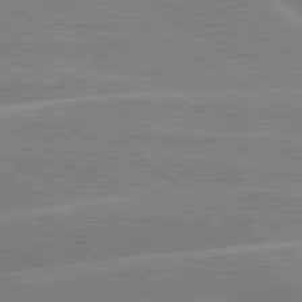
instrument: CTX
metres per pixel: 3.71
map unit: lApd
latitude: 79.5749
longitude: -130.9514
